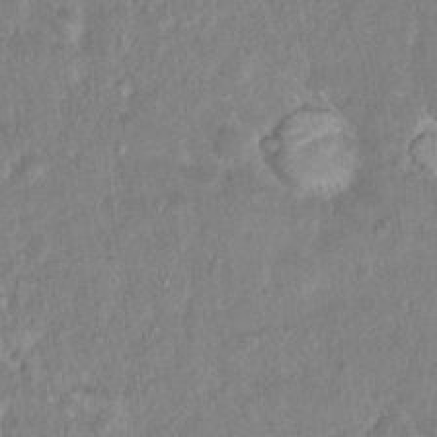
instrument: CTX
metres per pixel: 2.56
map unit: Hto
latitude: 16.1767
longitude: -40.9324
